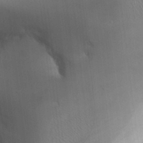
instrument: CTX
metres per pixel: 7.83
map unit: Aa
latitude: 31.7639
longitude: -140.8002
